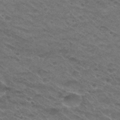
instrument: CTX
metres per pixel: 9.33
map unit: Hto
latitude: 29.8394
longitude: -47.9906
